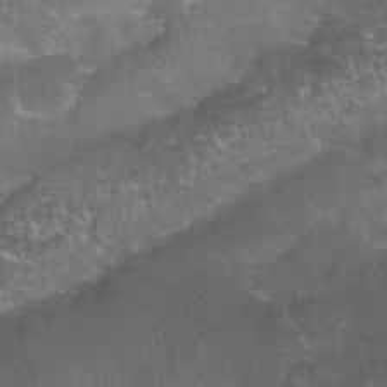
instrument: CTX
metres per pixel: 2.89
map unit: Nhu
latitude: 27.5749
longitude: -61.3670
